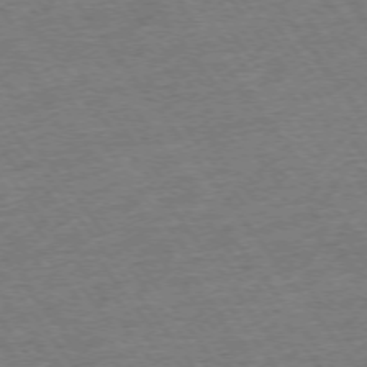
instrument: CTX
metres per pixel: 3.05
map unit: Ap
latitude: -74.8219
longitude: -88.6491
